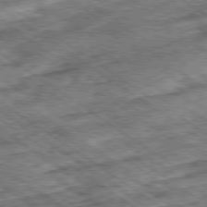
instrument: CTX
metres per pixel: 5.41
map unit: Ap
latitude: -79.8044
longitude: -50.4601
